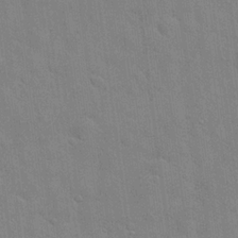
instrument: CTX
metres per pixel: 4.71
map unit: Hto
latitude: 20.4223
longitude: -54.1389
